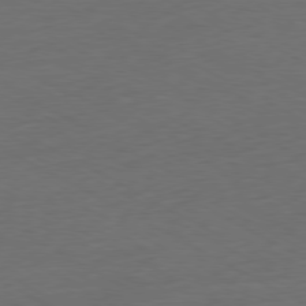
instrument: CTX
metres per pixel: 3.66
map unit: Ap
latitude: -79.8422
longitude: -57.1025
